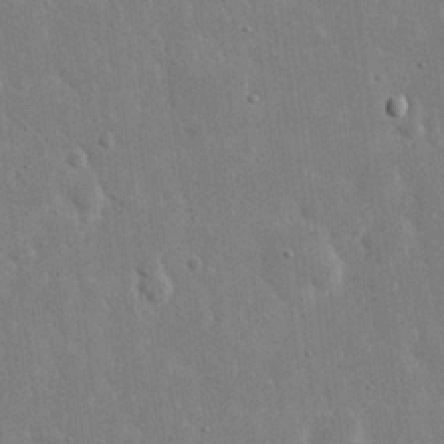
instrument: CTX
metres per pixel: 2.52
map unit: eHh
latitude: 19.9906
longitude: -71.2726
